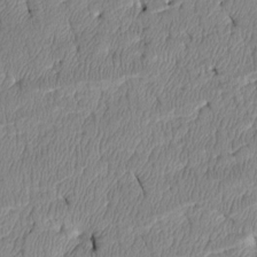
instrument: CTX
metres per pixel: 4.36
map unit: Htu
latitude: 3.6316
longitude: 149.3699
